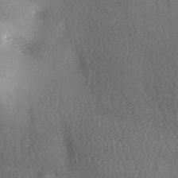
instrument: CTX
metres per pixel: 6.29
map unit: lAa
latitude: -6.2361
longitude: -121.2348
